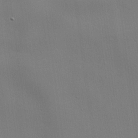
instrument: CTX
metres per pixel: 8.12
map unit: lHvf
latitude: 22.7057
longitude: 141.0864
